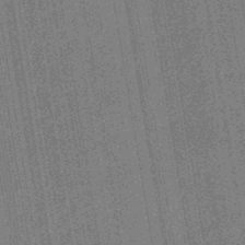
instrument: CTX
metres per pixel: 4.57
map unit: eHb
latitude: -45.8611
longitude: 87.0487
